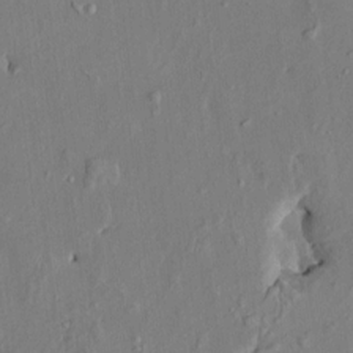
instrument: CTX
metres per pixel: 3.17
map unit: HNhu
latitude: 4.6868
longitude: -4.5546
